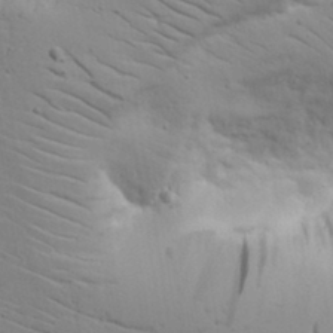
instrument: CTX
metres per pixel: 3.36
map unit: Aa
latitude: 16.7624
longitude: -125.4615
